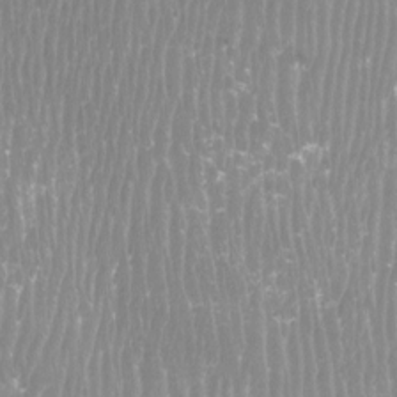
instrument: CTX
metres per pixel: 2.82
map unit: Htu
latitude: -8.5196
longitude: -75.6883
